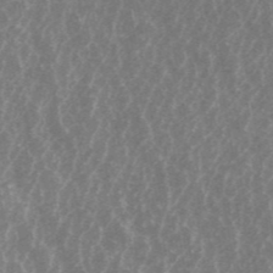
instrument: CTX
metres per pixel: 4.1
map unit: ANa
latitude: 44.8569
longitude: 26.4629
